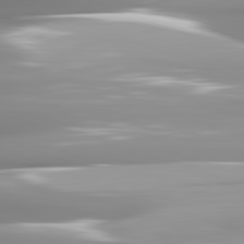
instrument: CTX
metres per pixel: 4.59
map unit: lApd
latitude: 82.2900
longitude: -143.8206
